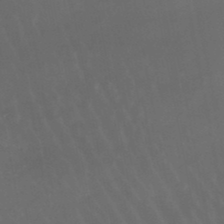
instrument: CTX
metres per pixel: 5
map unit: lHb
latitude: -47.7477
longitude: 75.5777
